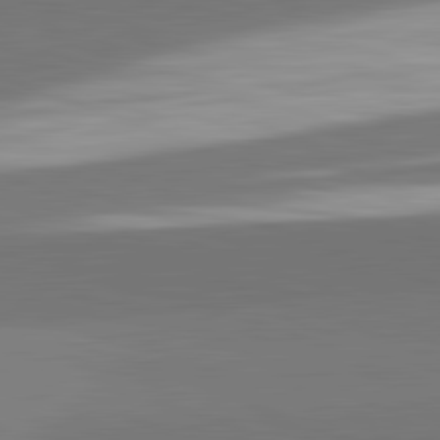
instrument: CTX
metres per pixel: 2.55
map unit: lApd
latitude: 82.2900
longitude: 149.3510
